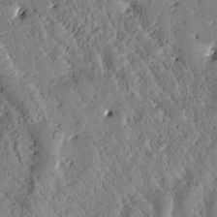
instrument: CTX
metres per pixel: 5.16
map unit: Htu
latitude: 0.3845
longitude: 176.5196
